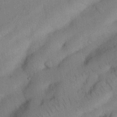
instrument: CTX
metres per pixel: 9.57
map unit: Nhu
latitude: 26.6491
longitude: -71.8205
